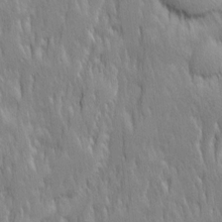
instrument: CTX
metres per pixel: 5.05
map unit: Ave
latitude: 14.6302
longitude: -134.2144
